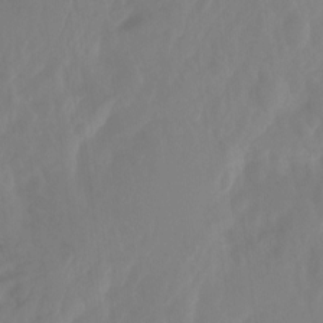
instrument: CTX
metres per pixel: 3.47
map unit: Ht
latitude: -14.2929
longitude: -56.9135
